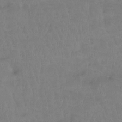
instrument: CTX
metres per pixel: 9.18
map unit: Htu
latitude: -14.5385
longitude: -46.5357
